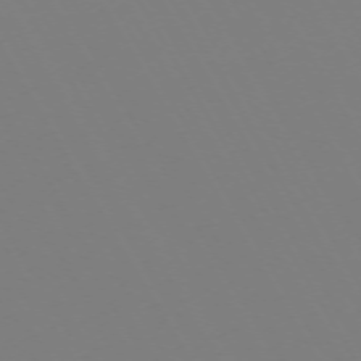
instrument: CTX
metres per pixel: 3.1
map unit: Hpe
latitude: -72.8219
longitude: 10.5196
